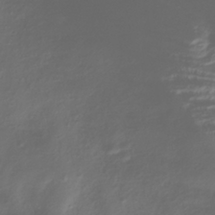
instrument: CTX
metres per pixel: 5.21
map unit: ANa
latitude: -39.2187
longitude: 96.4251
